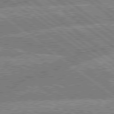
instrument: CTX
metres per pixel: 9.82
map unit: lApd
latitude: 79.5182
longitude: -160.1200
